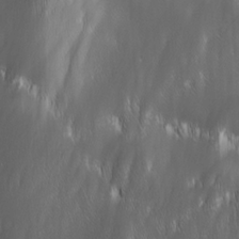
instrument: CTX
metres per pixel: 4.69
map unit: Ave
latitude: 9.6505
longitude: -105.3482
